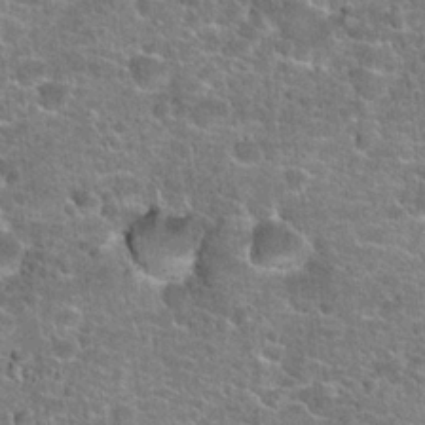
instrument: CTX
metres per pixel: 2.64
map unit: Hto
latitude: 20.4790
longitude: -43.8206
